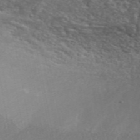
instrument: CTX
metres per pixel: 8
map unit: ANa
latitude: 49.1214
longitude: -73.0459
